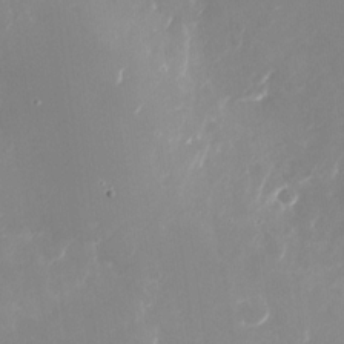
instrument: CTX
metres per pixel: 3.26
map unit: Nhu
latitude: -28.7463
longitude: -68.9136
